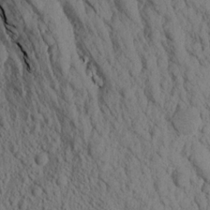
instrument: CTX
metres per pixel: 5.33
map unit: Aa
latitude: 17.1592
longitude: -145.9717
